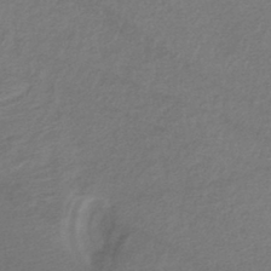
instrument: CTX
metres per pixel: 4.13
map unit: HNhu
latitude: -43.5021
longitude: 103.5588
